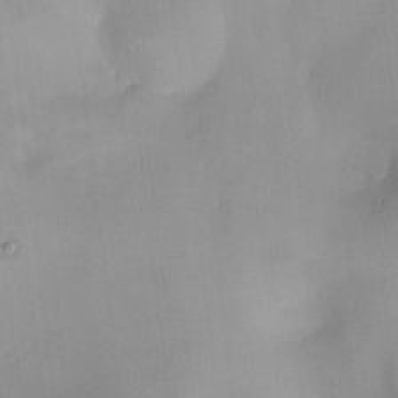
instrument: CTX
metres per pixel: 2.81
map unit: HNhu
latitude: 6.3467
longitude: 13.6911
